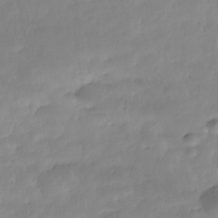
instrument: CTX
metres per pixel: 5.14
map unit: Nhe
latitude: -36.8597
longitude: -178.8191
